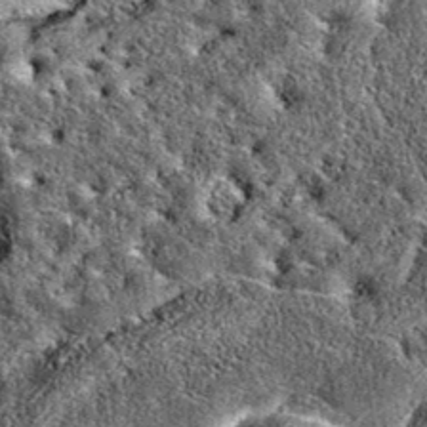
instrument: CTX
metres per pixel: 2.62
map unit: eAb
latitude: 36.6301
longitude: 110.5196
